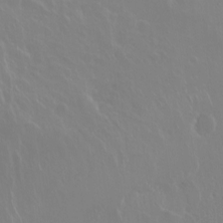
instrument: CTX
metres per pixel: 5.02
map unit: Ht
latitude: -2.5573
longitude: -60.4601
